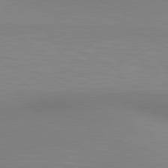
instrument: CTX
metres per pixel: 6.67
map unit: lApd
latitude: 80.4223
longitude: 132.7086
